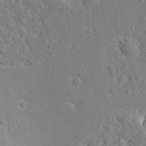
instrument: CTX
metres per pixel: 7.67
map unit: Ave
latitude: 14.4412
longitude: -139.5560
